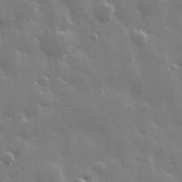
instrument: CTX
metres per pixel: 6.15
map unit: Hve
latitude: 28.4223
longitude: 148.1795
